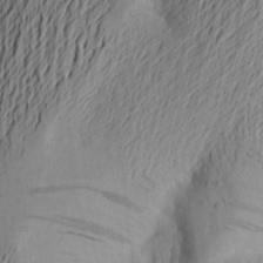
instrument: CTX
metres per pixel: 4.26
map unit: Aa
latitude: 24.1766
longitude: -149.5749
